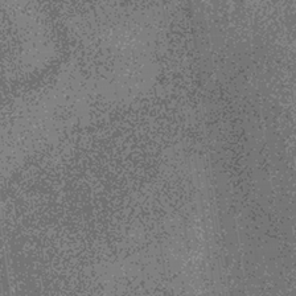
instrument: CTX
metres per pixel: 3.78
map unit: lHb
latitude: -36.5007
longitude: 67.4833
